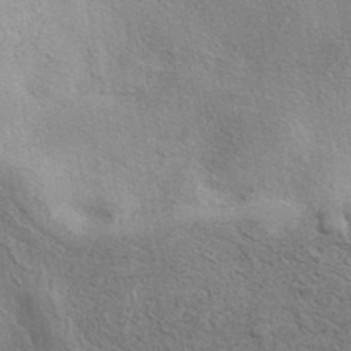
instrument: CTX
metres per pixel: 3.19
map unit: eAb
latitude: 40.5734
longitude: 104.1228
